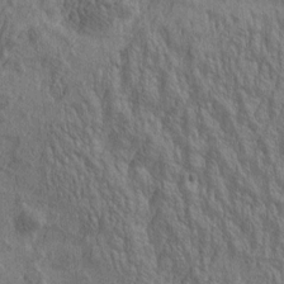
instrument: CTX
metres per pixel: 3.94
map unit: Htu
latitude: -5.5021
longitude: 179.6155
